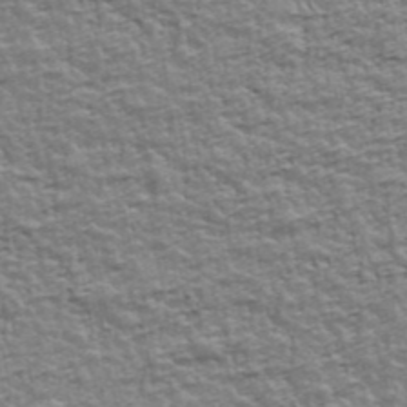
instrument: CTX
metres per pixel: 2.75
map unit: Ave
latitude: 42.4601
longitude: -112.2900
